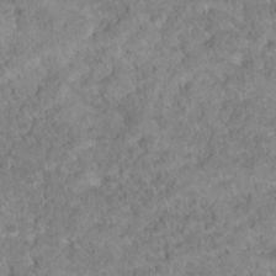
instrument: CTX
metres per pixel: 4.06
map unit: Hto
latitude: 18.2522
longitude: -37.5938
